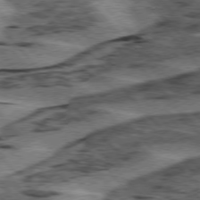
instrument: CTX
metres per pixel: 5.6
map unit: lApd
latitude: 76.0255
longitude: -77.7071
